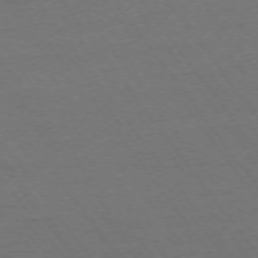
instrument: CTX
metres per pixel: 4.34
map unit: Ap
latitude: -74.6897
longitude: -77.4426
